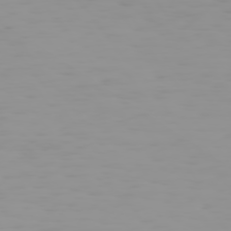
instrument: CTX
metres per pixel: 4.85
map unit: Hpe
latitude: 74.8569
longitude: -128.9325
